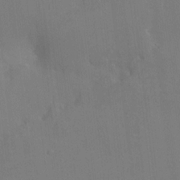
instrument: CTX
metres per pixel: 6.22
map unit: HNhu
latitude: 7.5371
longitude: 3.8233
